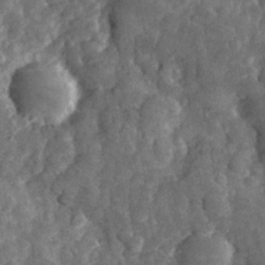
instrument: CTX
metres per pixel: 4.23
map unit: eHh
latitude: 31.3293
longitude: -69.8206
